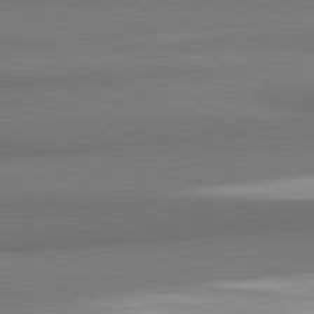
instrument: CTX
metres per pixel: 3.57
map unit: lApd
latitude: 82.0255
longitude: 172.4062
